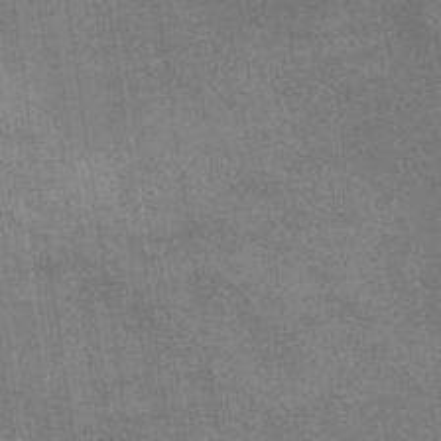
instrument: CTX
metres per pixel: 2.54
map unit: lHb
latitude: -40.1983
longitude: 75.6722
